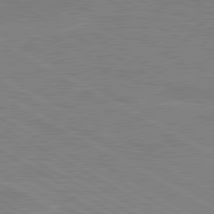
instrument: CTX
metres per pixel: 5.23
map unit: lApd
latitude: 80.4412
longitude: 121.7666
